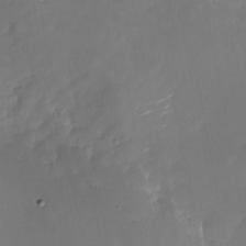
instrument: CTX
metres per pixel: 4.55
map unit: Nhu
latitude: -26.5195
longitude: -73.2348
